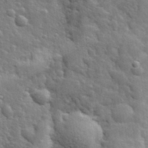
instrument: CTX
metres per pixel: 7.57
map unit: lHvf
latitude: 34.2522
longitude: -81.4615
